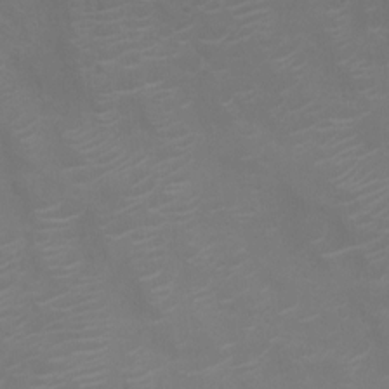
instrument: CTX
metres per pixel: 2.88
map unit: Nhu
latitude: -10.4818
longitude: -20.4412
